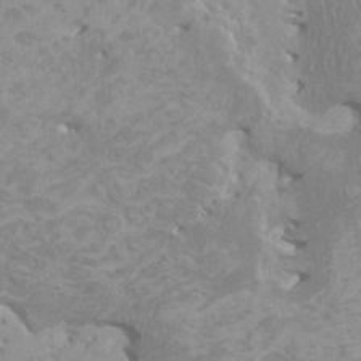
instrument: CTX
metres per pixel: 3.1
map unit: HNhu
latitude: -0.4440
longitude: 3.7477
